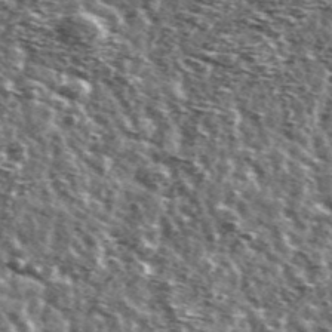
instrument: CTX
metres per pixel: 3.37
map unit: Ave
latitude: 41.8394
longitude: -106.4412
